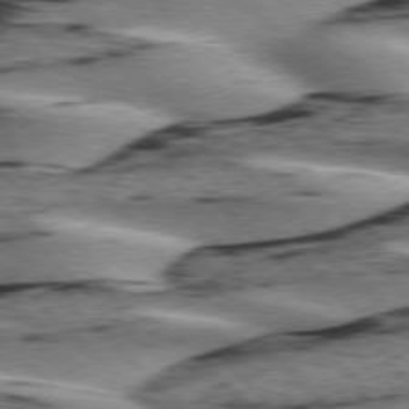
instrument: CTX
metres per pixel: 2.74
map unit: lApd
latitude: 76.3656
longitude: -79.2726
